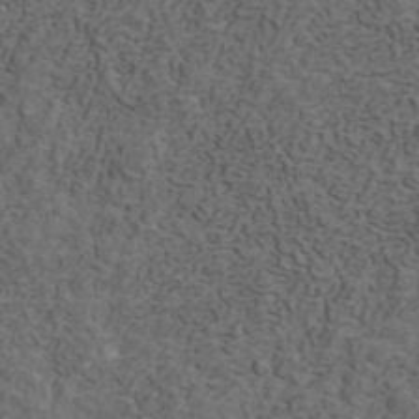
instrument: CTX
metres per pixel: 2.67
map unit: ANa
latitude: 42.2901
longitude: 29.5399
